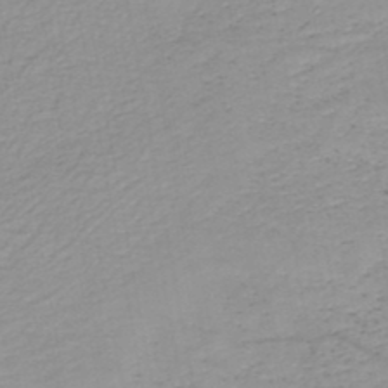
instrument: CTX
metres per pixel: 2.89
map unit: HNb
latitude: -45.8800
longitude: -43.7450
